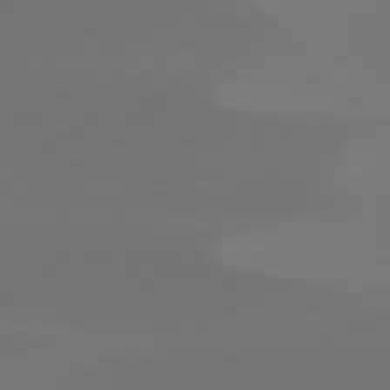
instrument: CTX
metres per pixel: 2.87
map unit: Hpe
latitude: 78.2712
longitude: -130.2145
